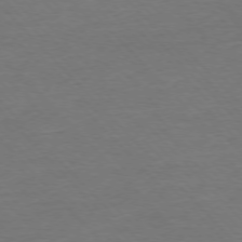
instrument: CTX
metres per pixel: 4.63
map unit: Ap
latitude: -76.5196
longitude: -94.8569
